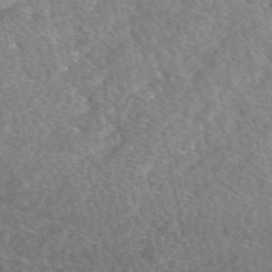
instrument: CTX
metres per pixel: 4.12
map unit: eAb
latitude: 49.5182
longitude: 112.7841
